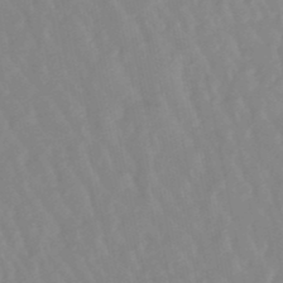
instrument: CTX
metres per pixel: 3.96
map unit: lHb
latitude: -48.3307
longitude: 78.6707
